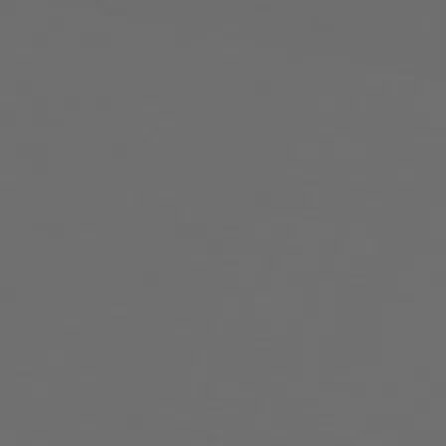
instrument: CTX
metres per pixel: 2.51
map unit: Hpe
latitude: 73.9339
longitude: -126.2523
